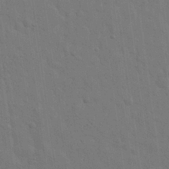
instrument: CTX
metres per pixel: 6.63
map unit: eHh
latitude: 29.0269
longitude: -76.5356
